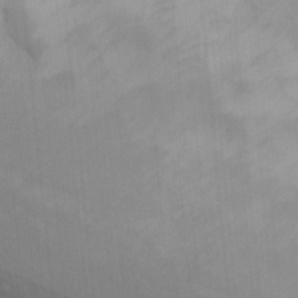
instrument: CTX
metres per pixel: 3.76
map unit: Ht
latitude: 11.4616
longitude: -32.2900
